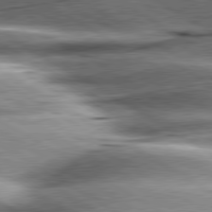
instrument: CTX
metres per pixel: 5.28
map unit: lApd
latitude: 80.4790
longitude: -142.5735
